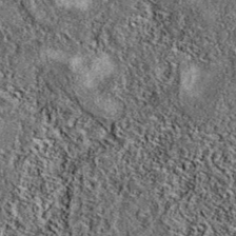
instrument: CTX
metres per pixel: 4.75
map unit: eAb
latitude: 38.1389
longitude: 106.4251
